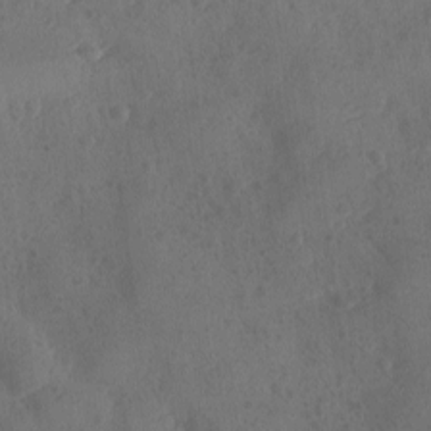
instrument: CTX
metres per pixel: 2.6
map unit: Ave
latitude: -9.8233
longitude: -118.4034
